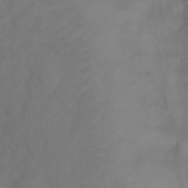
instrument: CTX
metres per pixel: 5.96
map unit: Ht
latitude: 1.3670
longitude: -35.2537
